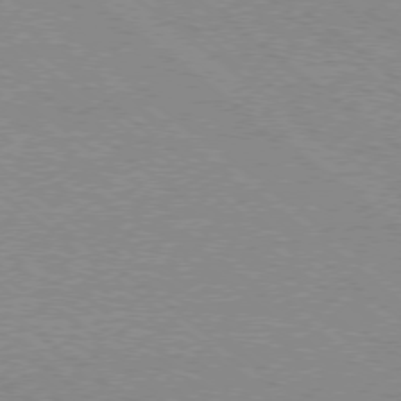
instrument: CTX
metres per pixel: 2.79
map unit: Ap
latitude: -78.3495
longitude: -83.2159
